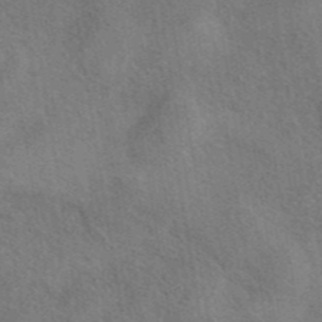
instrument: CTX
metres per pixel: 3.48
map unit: eAb
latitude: 42.6491
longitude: 110.4062
